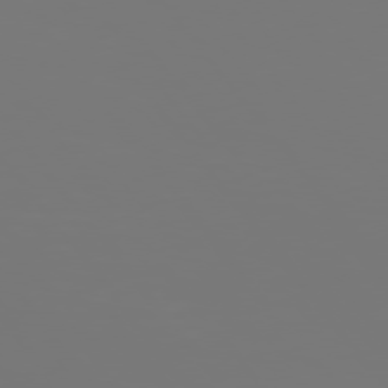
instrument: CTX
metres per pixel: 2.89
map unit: Hpe
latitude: 75.6694
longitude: -142.0633
